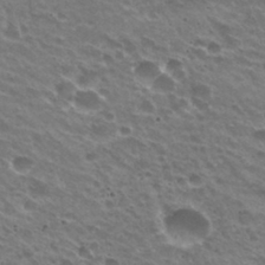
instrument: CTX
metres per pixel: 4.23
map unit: Hto
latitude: 31.5749
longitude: -43.1025
